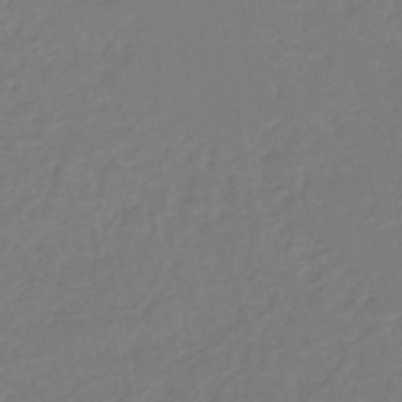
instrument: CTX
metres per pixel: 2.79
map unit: eHh
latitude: -44.0094
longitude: -29.5938
